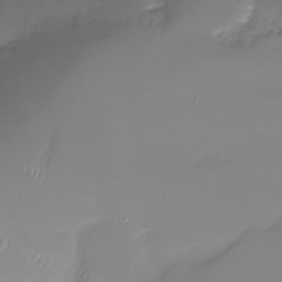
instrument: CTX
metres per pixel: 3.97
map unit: Nhu
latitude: -29.8045
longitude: -64.2145
